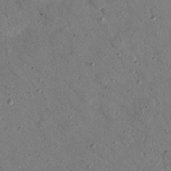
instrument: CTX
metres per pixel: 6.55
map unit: Nhu
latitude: 24.6301
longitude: -73.6316
